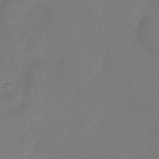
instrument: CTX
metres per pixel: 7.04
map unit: Nhu
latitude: -28.2740
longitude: -64.9325
